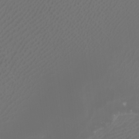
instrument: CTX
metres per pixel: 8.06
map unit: Htu
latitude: -5.4454
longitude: -74.5168
